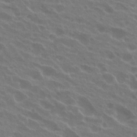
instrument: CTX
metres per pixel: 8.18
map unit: Hto
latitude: 24.2900
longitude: -38.2333
